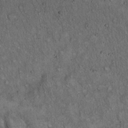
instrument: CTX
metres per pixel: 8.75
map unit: Hto
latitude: 15.6505
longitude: -58.6302
